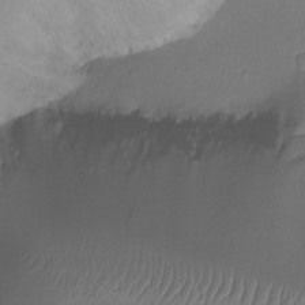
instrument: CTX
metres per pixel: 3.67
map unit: Ht
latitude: -17.9367
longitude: -44.8569
